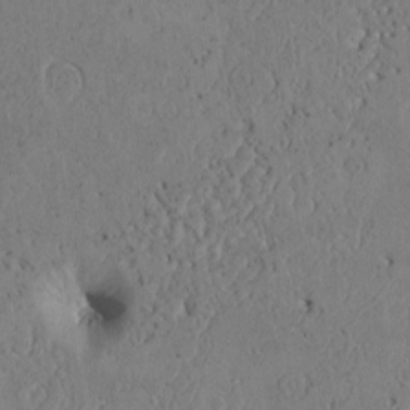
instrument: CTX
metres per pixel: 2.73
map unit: Htu
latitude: 3.2159
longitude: 147.8989
